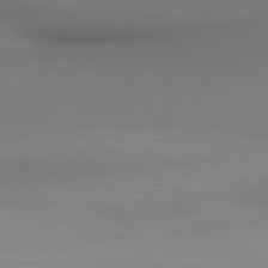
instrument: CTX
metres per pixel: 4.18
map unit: lApd
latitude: 80.4601
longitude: 138.6519
